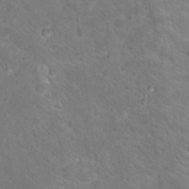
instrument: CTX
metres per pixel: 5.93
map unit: Hto
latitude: 18.4790
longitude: -36.1956
